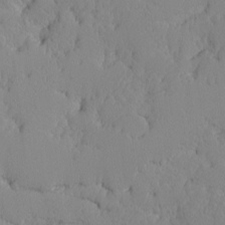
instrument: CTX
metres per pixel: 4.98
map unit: Ave
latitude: -9.5966
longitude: -116.8380
